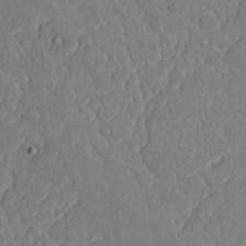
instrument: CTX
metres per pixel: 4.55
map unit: Nhu
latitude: 24.1955
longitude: -72.8569
